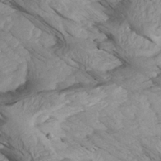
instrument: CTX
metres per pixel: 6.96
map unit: Aa
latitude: 27.1403
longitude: -133.8017
